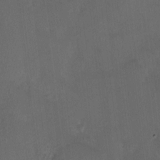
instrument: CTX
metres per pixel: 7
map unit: HNhu
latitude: 5.0647
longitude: 7.7477
